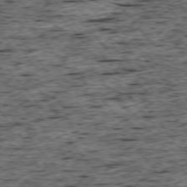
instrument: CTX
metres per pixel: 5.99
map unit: Ap
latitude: -75.5399
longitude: -92.6301
